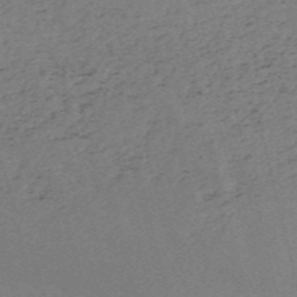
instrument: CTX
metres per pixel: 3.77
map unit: HNb
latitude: -53.9178
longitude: -36.7813
